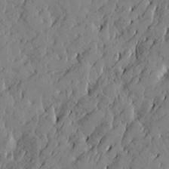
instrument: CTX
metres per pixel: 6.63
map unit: Htu
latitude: -4.5007
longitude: -176.8380
